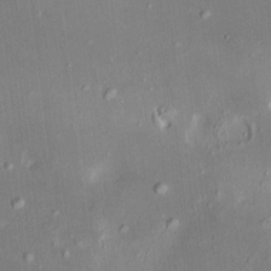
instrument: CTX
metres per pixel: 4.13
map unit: HNhu
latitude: 5.4993
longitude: 7.6722
